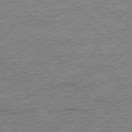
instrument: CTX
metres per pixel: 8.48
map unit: Ap
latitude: -77.8800
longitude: -83.2159
